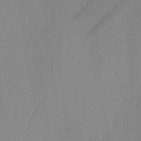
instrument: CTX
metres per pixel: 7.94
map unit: lAvf
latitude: -1.4077
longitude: -108.5734
